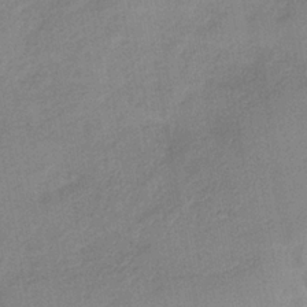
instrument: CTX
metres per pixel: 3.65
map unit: HNb
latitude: -32.8030
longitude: 62.2739
